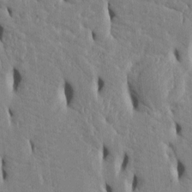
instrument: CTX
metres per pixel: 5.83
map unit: Htu
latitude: 3.1781
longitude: 151.1620
